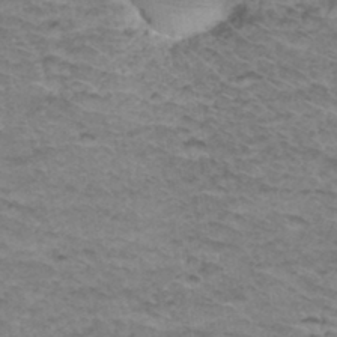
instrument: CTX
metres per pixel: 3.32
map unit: Hto
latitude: 34.4601
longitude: -47.8206
